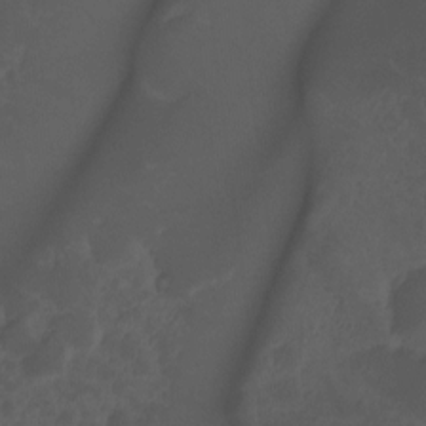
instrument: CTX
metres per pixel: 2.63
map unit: Hto
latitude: -7.7666
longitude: -45.4615
